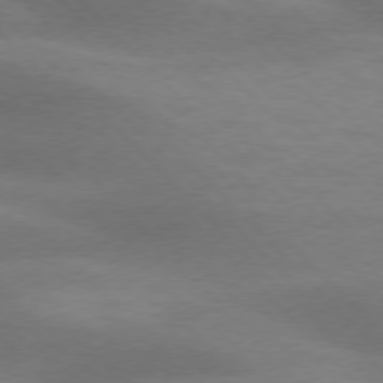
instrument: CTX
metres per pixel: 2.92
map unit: lApd
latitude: 76.5168
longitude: -59.9528
